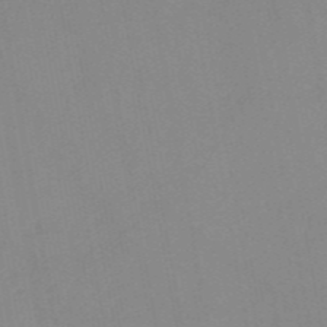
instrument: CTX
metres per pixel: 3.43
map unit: HNb
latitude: -53.6344
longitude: -48.6868
